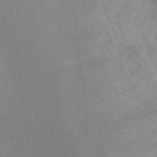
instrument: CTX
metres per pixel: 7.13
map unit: Ht
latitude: 13.0270
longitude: -41.2536
